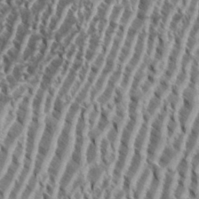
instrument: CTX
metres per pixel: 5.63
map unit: eHh
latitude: 34.8191
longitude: -137.8961
